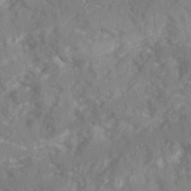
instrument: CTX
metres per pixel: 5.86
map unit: Ave
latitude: 19.8016
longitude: -130.3657
